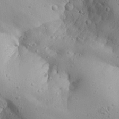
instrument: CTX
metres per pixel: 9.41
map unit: Aa
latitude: 27.1781
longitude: -128.3278
